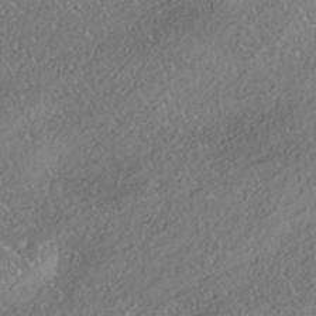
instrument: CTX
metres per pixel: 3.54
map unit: HNhu
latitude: -42.0472
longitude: 103.8422
